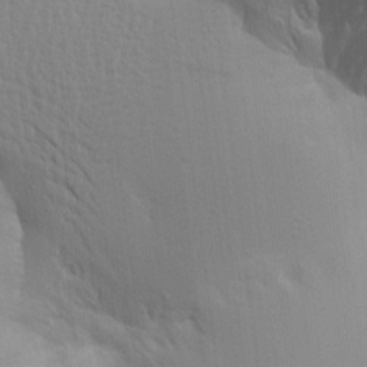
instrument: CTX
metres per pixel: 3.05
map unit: Aa
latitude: 16.2523
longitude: -147.4238
